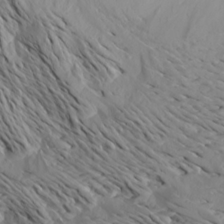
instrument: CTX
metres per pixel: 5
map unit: Aa
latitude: 20.2523
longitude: -146.5735
